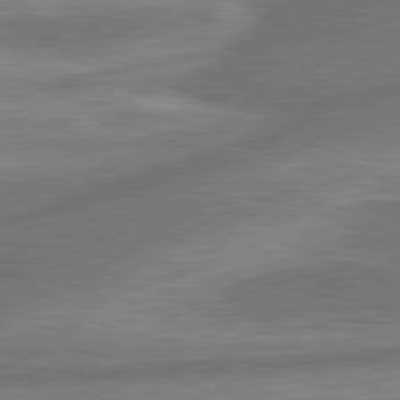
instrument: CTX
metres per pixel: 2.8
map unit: lApd
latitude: 81.0269
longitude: -166.7813
